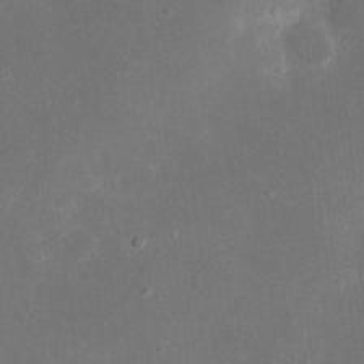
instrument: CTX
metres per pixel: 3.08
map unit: eHh
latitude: 17.8583
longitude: -70.7435
